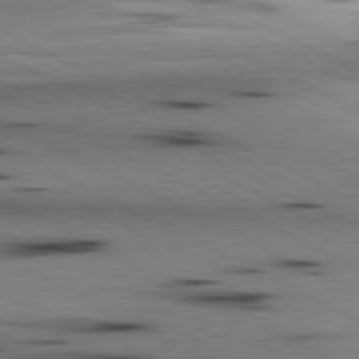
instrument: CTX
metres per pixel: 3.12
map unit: lApd
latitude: 80.7624
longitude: 156.3306
